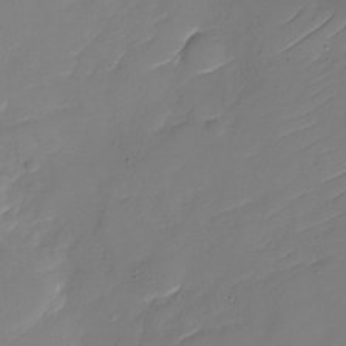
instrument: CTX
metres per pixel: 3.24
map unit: Nhu
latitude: -30.4251
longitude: -72.8002
